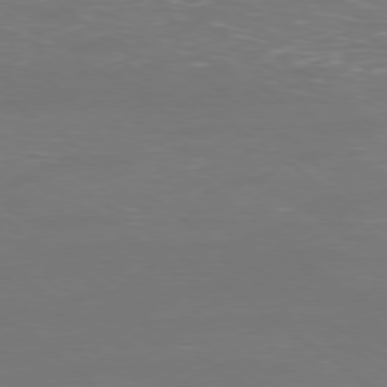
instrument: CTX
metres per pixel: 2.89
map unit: Ap
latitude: -79.0486
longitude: -62.0255
